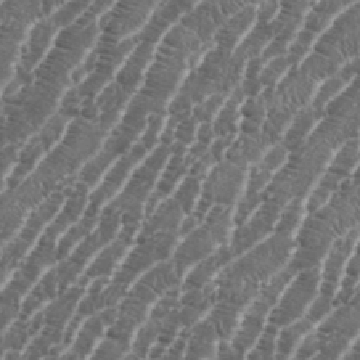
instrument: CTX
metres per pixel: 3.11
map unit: eHh
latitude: 36.3279
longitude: -136.7247
